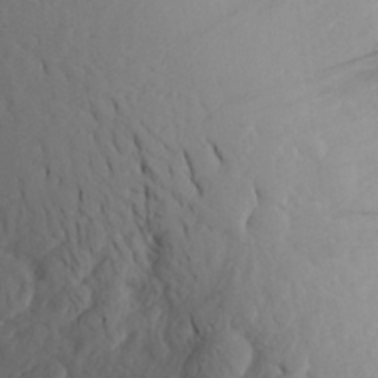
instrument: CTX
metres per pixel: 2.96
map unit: Aa
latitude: 23.7450
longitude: -145.8961
